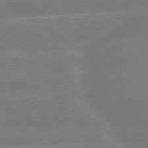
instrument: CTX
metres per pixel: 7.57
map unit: Hpe
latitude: 79.3104
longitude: -130.5357
